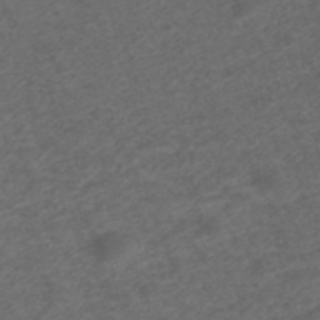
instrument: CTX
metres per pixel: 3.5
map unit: ANa
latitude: 42.6302
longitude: 27.6343
